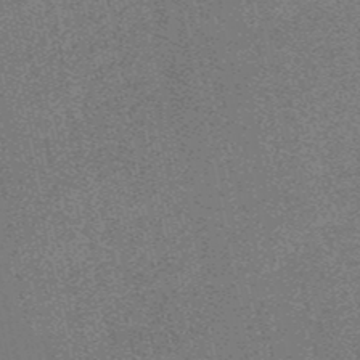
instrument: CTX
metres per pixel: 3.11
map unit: HNb
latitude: -52.0661
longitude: -48.0444
